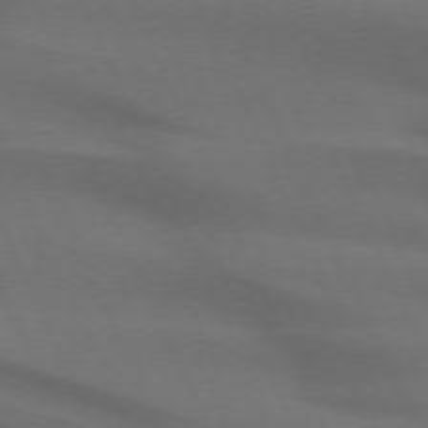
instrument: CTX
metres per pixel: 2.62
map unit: lApd
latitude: 72.5357
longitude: -48.5924
